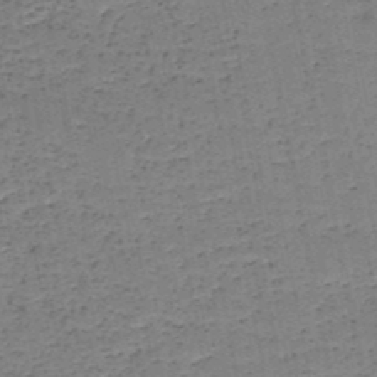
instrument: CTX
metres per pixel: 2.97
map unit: HNb
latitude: -49.2376
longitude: -40.1388
